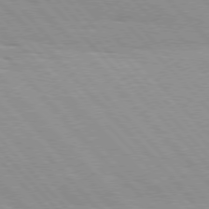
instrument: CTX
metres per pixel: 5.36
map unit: Hpe
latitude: 76.2333
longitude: -154.6112
